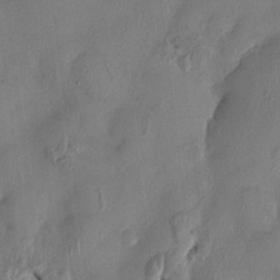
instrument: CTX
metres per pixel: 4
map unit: HNhu
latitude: 3.3481
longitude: -5.8772
